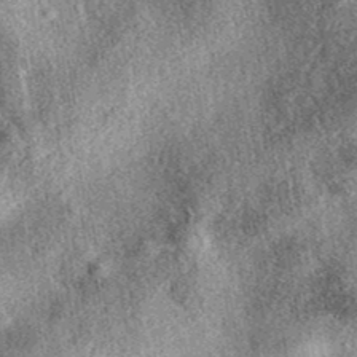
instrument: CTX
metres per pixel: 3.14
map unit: eAb
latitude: 39.7072
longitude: 106.7652
